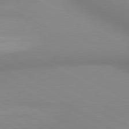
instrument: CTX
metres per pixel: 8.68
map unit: lApd
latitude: 80.4790
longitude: 134.8030
